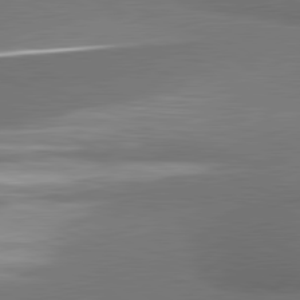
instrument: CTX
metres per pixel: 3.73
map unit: lApd
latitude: 81.3671
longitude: 174.7274
